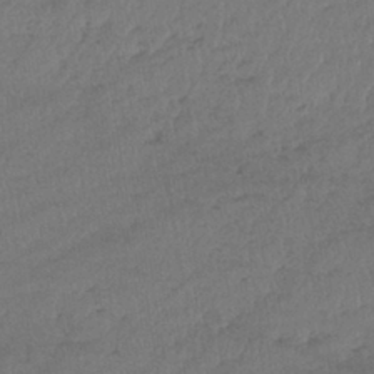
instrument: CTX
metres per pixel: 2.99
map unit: lHb
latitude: -38.8975
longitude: 68.5195
